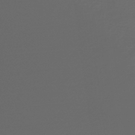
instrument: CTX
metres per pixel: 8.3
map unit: HNhu
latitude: -43.4832
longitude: 103.7478
